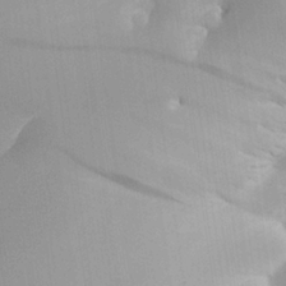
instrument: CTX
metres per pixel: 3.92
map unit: Aa
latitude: 25.5560
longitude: -132.6491
